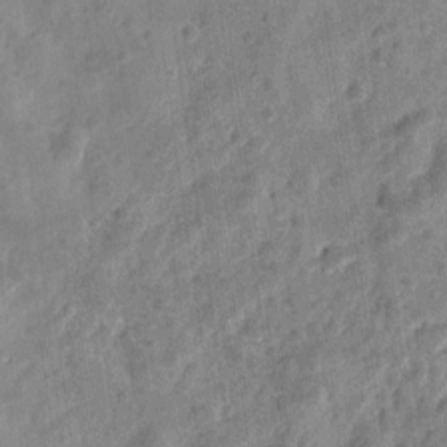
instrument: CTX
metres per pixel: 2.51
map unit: eHh
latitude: 8.7246
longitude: -74.4979
